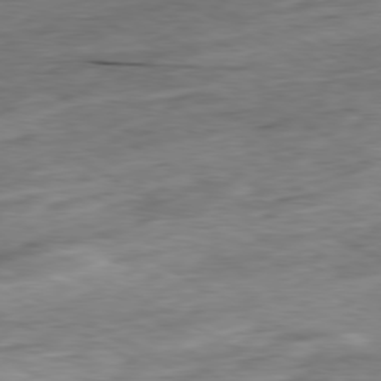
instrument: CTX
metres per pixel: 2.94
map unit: Hpe
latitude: -80.4251
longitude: 21.5588
